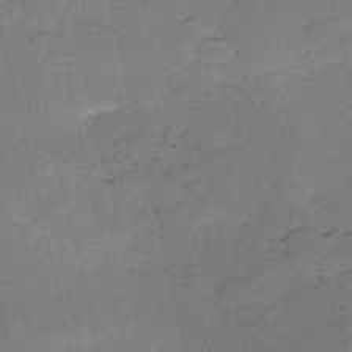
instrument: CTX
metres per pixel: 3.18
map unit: HNb
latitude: -55.1431
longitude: -42.6302
